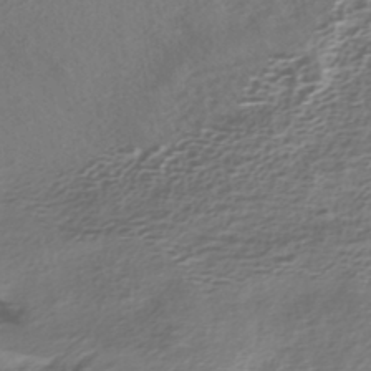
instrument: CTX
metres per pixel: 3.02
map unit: HNhu
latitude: -40.3117
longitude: 109.3132
